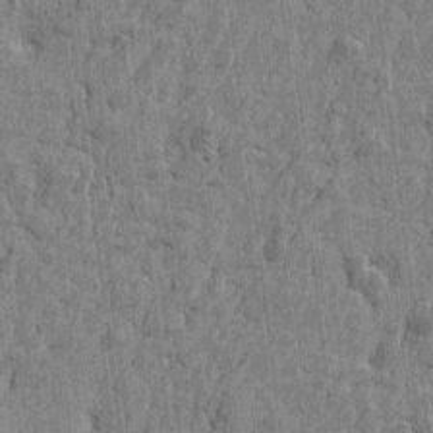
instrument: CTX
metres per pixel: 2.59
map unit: Htu
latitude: -4.4818
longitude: -179.4049
